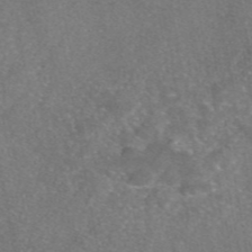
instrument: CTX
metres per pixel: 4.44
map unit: eAb
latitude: 46.9325
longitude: 106.6897
